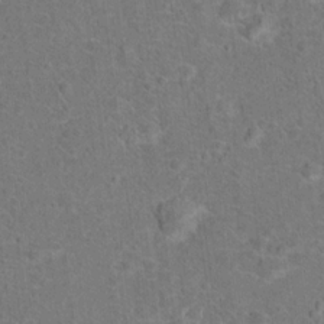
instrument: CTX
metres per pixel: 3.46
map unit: Hto
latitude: 15.8962
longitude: -41.8016
